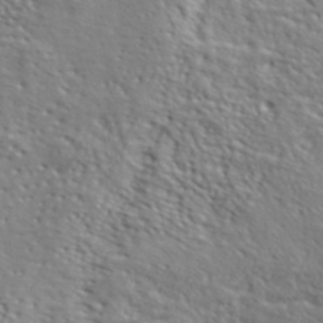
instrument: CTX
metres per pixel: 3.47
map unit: lHvf
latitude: 41.4426
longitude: -88.2901
